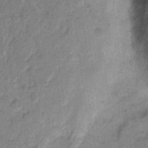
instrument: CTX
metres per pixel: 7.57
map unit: eHh
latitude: 8.7246
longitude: -65.0458
